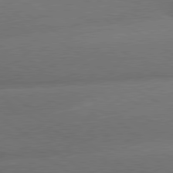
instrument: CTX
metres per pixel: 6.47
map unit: lApd
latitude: 79.9717
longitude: -154.0822
